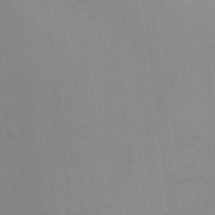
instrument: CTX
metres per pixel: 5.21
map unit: eHh
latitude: -4.1039
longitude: -79.8961
